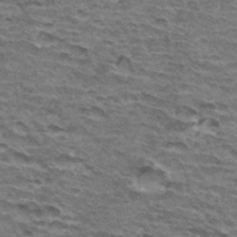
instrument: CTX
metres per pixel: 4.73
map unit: Hto
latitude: 34.8002
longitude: -42.8380
